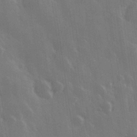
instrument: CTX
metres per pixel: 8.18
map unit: Hve
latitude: 27.8772
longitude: 146.7085
